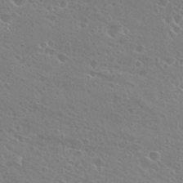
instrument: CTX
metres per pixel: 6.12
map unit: Hto
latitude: 26.8002
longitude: -39.7827
